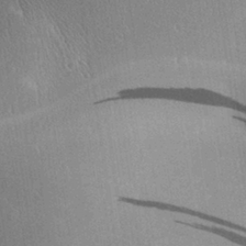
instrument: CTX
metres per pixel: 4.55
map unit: Aa
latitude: 29.3481
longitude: -136.3468
